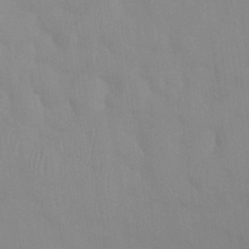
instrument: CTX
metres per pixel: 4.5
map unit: HNhu
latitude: 0.7624
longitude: -3.9906
